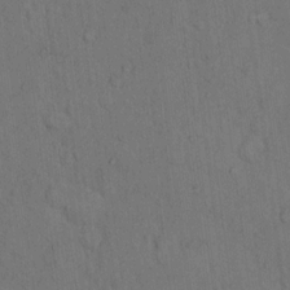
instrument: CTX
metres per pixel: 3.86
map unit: Hto
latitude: 10.3656
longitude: -61.1025
